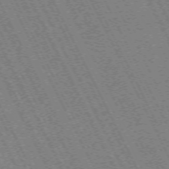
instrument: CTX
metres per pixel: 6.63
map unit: Hpe
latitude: -71.2376
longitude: 9.3510
